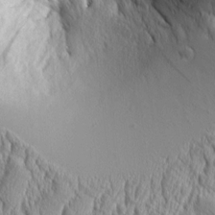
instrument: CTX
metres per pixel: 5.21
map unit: Aa
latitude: 8.4223
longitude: -129.3670
